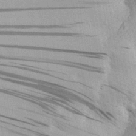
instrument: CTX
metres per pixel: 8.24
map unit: Aa
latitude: 29.7827
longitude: -136.5924
